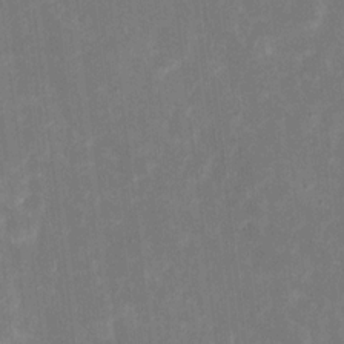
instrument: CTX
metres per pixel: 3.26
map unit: eHh
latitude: 6.3845
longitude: -69.6694
